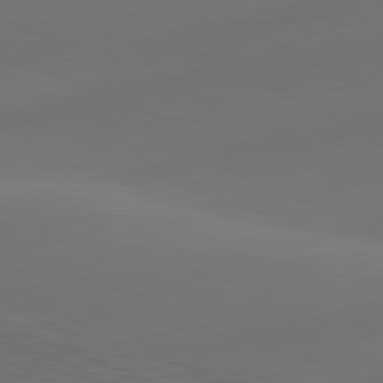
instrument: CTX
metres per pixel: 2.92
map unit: lApd
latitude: 80.4412
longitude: -83.9528
